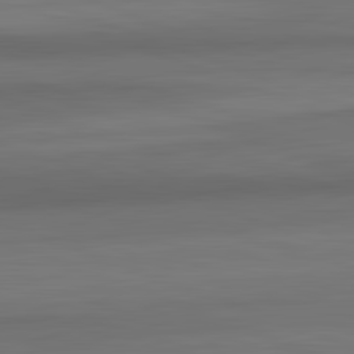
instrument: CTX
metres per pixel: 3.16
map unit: lApd
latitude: 82.7246
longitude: 177.1809
